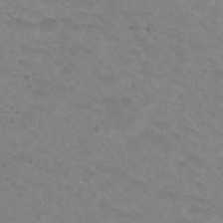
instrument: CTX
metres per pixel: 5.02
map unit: Hto
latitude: 31.1215
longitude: -47.6316
